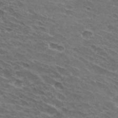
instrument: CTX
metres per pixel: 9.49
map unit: Hto
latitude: 32.0822
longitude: -43.1403
